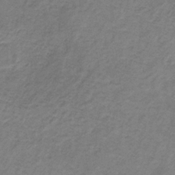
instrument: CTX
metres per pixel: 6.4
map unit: HNb
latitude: -31.8233
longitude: 60.4818
